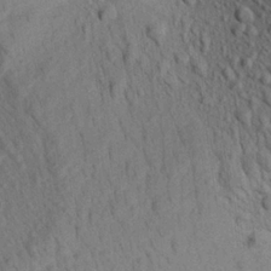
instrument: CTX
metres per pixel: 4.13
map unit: Aa
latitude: 22.9514
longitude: -139.0647
